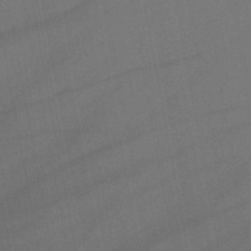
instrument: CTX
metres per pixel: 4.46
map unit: lHb
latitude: -46.8219
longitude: 71.6533
